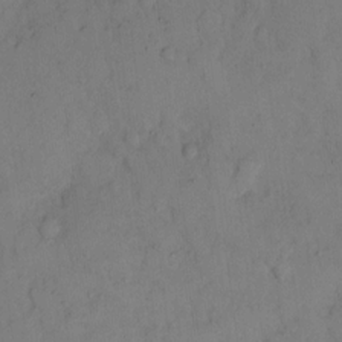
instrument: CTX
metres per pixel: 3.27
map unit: eHh
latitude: 13.1781
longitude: -61.9339
